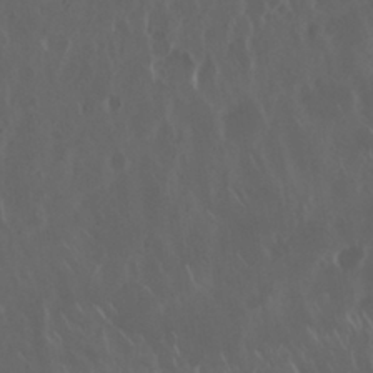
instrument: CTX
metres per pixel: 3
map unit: Nhu
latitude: 30.0444
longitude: -59.2537
